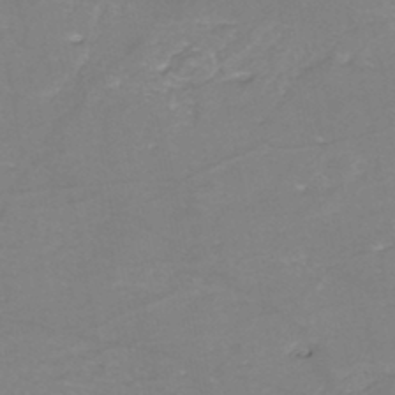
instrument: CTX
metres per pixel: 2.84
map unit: eHh
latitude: -45.2943
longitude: -30.2145
